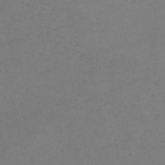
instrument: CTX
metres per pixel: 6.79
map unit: HNb
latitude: -55.0676
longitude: -42.2145
